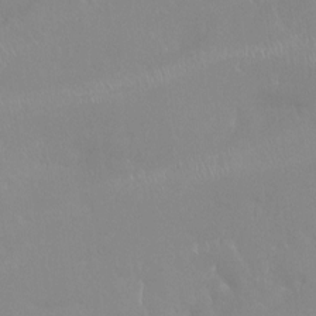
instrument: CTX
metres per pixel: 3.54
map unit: Htu
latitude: -15.6722
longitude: -47.8773
